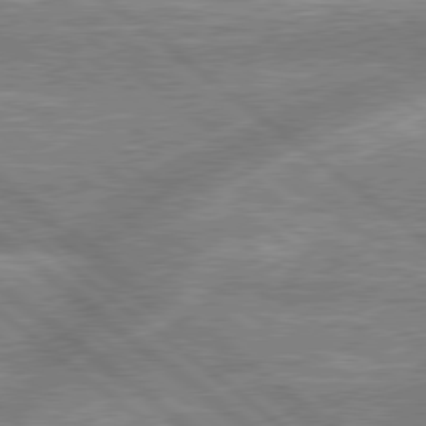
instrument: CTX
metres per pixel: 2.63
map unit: lApd
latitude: 78.9703
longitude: -158.1389
